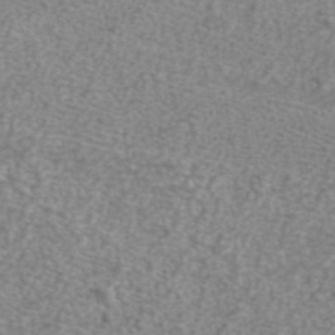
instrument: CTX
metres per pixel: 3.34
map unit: ANa
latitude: 42.4412
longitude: 26.8219
